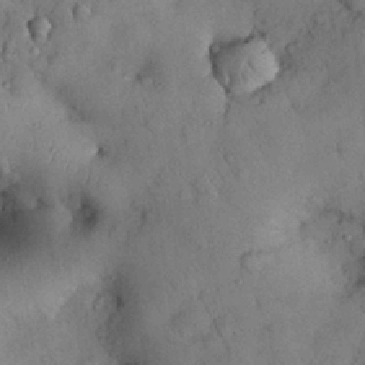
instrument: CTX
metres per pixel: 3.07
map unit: Nhu
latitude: 28.3089
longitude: -70.8380
